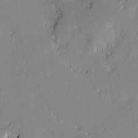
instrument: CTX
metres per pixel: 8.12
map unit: lAvf
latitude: -1.5022
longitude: -109.0836
